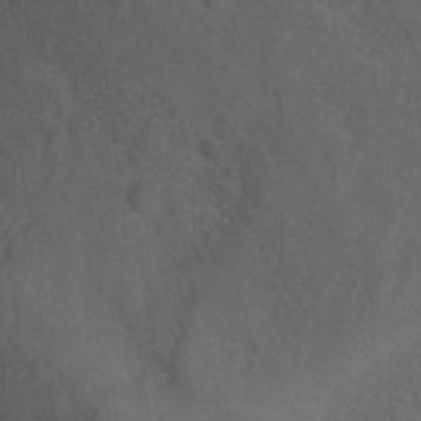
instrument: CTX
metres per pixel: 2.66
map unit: Nhu
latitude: 21.3671
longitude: -72.1389
